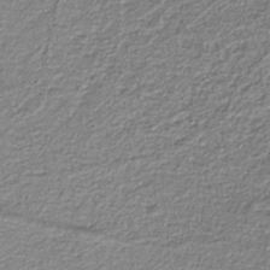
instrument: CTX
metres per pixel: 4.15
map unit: HNb
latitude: -40.0283
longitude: 51.1998
